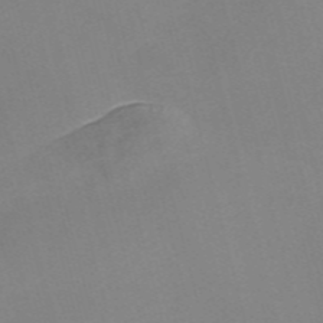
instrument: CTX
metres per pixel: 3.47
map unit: Nve
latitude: -57.0297
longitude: 59.0864
